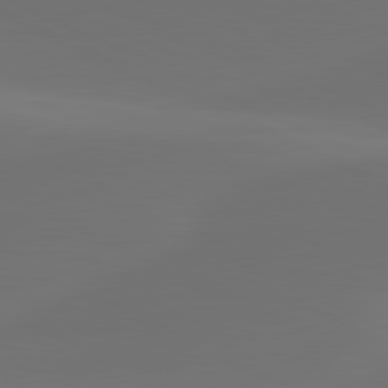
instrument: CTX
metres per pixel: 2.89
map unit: lApd
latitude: 80.5735
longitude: -82.4790
